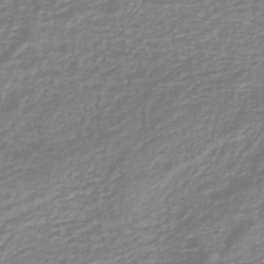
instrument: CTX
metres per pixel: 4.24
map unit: HNb
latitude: -44.8030
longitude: -42.4412
